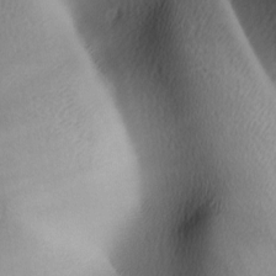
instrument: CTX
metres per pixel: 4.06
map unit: Ave
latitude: -6.8030
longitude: -122.6301
